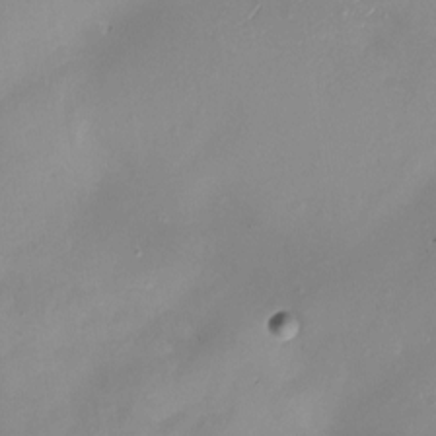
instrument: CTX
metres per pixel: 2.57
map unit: Nhu
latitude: -12.3117
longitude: -50.4601
